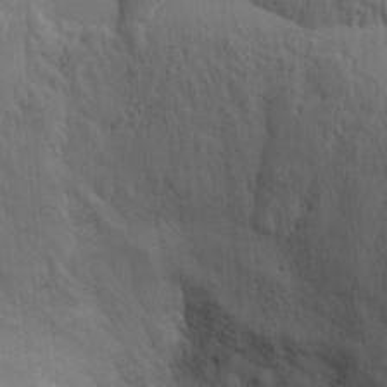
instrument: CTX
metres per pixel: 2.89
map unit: Ht
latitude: -3.1431
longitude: -14.6491
